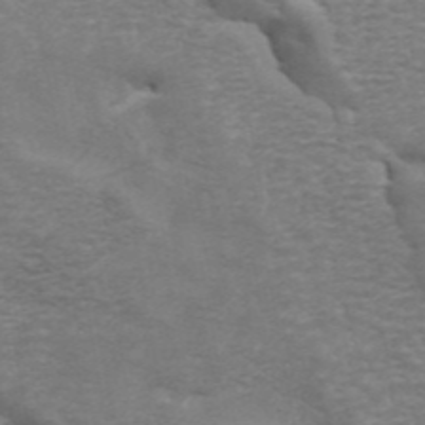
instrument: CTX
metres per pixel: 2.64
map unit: ANa
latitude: 45.1592
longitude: 31.1620
